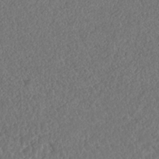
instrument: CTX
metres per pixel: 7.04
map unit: HNhu
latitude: -36.7085
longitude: 33.1243
